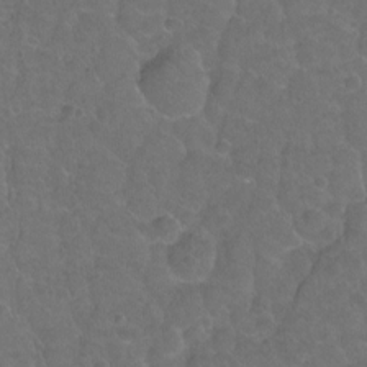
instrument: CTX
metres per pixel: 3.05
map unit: Hto
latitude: -3.0675
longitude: -34.7435
